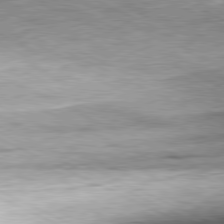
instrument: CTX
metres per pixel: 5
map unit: Hpe
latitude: -81.4644
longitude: 10.1984
